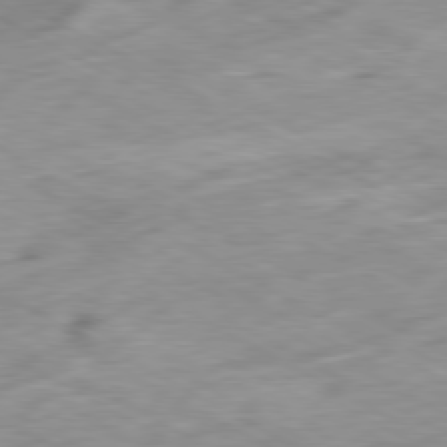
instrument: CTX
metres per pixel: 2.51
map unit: Ap
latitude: -80.5196
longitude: -73.3293
